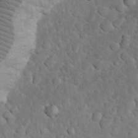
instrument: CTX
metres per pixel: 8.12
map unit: eHh
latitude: 33.0081
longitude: -66.2144
